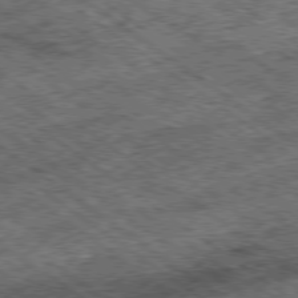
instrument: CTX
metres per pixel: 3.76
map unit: Hpe
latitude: -79.1998
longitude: 7.5021
